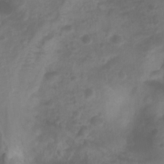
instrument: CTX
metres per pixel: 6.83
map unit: Htu
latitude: 2.4790
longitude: -22.0633
